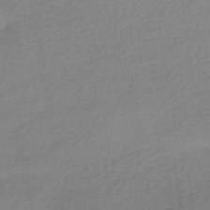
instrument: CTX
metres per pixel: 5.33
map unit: HNhu
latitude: -42.2361
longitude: 95.8044
